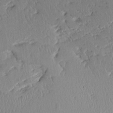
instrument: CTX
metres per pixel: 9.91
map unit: Aa
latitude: 11.7450
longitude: -127.8772
